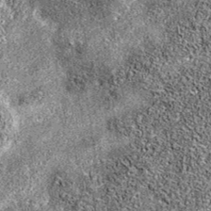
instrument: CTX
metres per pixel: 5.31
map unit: eAb
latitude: 36.8380
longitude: 105.6910
